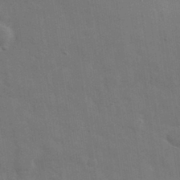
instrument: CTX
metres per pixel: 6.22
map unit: eHh
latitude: 33.6883
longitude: -70.3278
